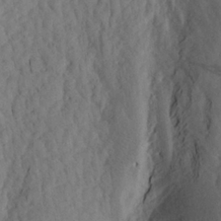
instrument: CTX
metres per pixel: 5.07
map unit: Aa
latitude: 20.5357
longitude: -141.3292
